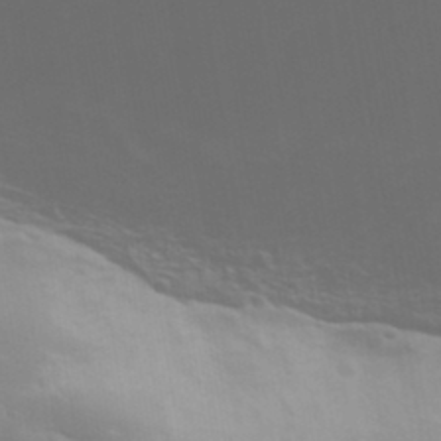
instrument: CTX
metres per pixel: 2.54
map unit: Ave
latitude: 37.0270
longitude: -111.1592
